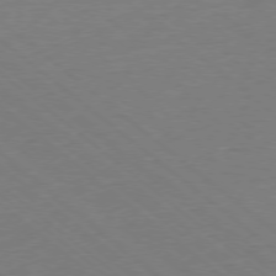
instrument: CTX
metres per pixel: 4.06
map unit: Ap
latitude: -78.2928
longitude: -56.2711
